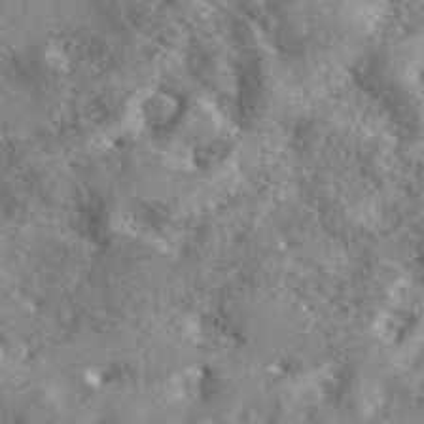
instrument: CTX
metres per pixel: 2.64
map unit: eAb
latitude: 45.1025
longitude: 128.6896
